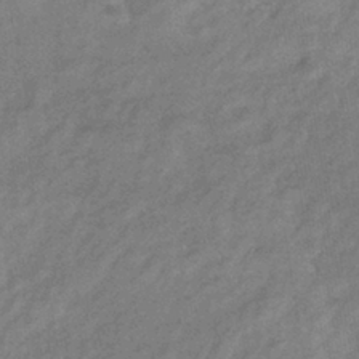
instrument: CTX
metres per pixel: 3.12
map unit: eHb
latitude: -40.3306
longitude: 80.2362
